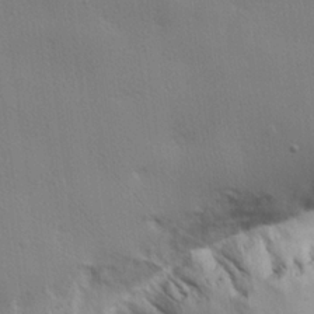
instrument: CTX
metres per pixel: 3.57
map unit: lHvf
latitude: 22.7624
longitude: 141.0675
